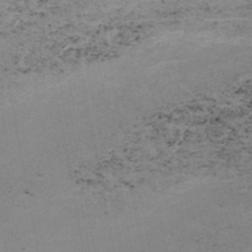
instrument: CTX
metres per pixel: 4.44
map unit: HNhu
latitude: -48.1795
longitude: 100.4817
